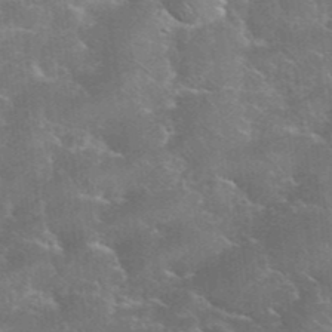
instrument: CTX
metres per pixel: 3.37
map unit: eHh
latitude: 36.5735
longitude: -67.0458
